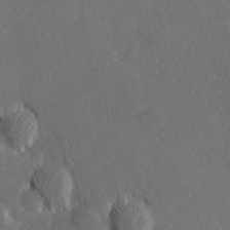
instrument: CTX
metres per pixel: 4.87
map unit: lHvf
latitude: 26.8191
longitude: 142.8030
